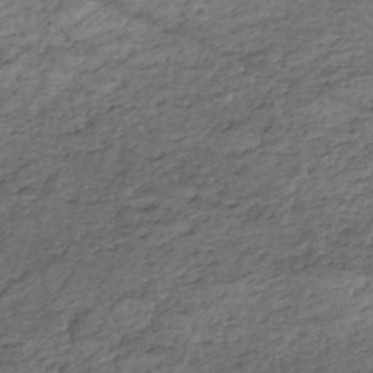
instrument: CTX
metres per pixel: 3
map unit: eHh
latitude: -51.2943
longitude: -24.1011
